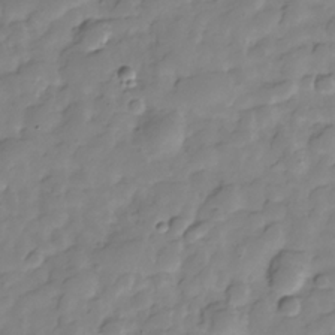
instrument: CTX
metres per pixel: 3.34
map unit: Hve
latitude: -29.1620
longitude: 91.6533
